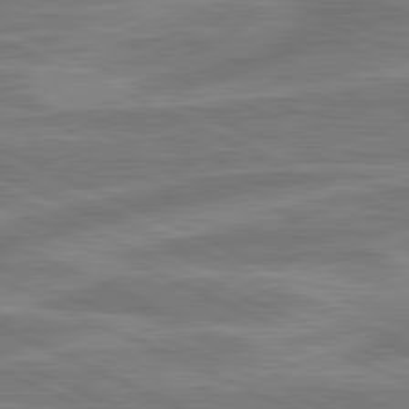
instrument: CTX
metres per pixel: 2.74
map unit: lApd
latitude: 81.1214
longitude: -175.7261
